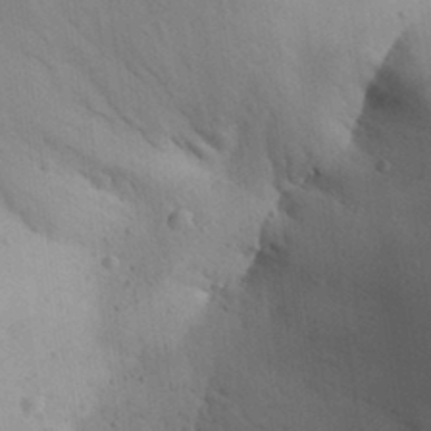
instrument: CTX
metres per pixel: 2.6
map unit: Aa
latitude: 30.2901
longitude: -144.9702
